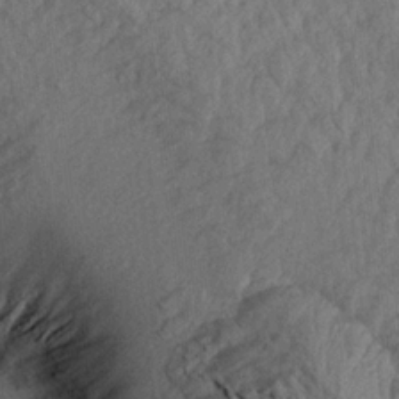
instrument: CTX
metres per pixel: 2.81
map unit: Aa
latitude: 19.3103
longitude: -146.2901
